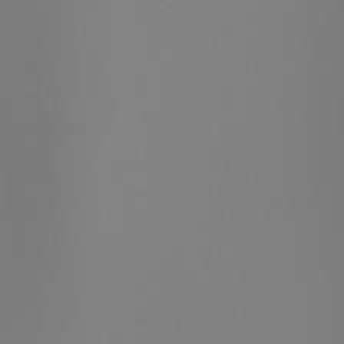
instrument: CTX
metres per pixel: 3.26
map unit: Ht
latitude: -4.2361
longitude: -61.3481
